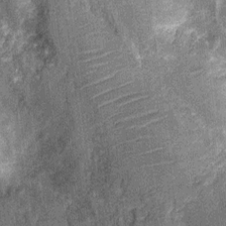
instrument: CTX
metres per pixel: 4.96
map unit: Nhu
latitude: -13.0487
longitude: -23.4237
